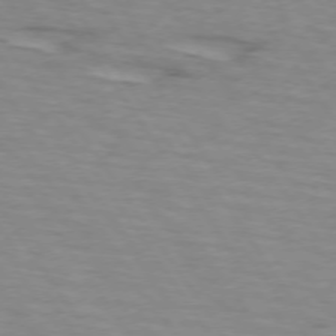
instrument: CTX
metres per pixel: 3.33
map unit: lApd
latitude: 73.4616
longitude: -71.7449
